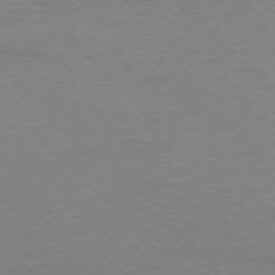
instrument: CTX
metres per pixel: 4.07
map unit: Ap
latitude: -77.7478
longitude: -87.9339
